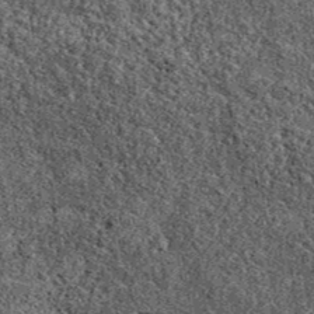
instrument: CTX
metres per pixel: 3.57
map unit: eAb
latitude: 39.1970
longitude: 110.8597
